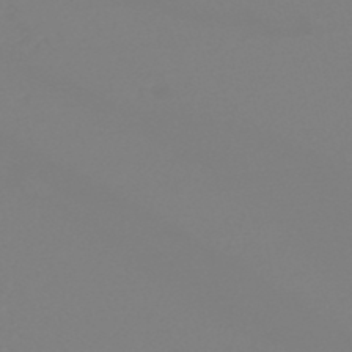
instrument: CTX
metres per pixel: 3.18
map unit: lHb
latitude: -44.4440
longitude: 54.0661
